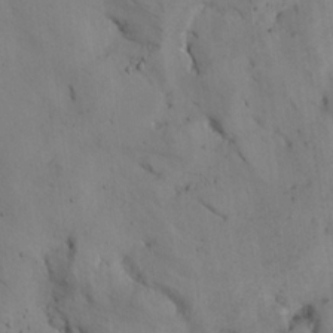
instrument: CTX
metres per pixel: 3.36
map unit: lHvf
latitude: 14.7813
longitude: 178.7274
